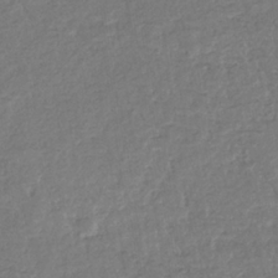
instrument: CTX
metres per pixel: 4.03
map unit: eHb
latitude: -34.5763
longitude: 76.8975
